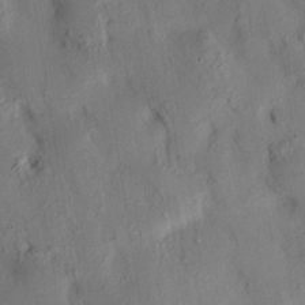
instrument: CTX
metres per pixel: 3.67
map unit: HNhu
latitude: 14.5546
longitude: 12.3495
